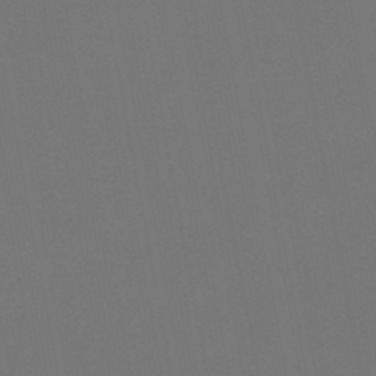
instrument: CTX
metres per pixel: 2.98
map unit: lHb
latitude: -47.6155
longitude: 68.7085
